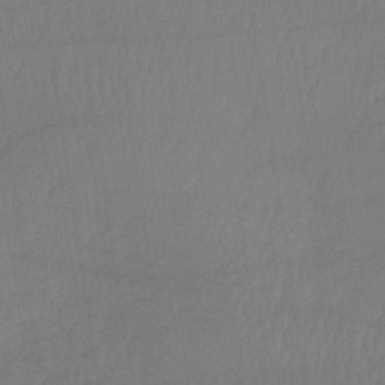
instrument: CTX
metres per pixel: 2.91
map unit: HNb
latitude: -34.0661
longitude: 63.7855
